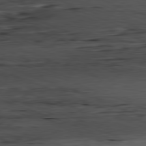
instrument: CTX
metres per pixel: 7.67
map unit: Ap
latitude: -81.9745
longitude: -85.1970
